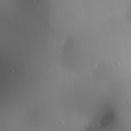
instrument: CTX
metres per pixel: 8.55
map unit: Aa
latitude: 25.3859
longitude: -136.9514
